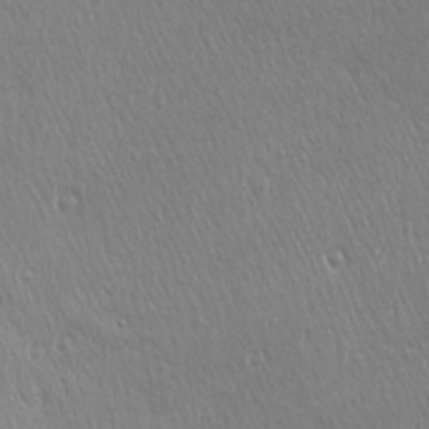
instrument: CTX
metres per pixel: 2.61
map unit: Ave
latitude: 22.3278
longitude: -136.1956
